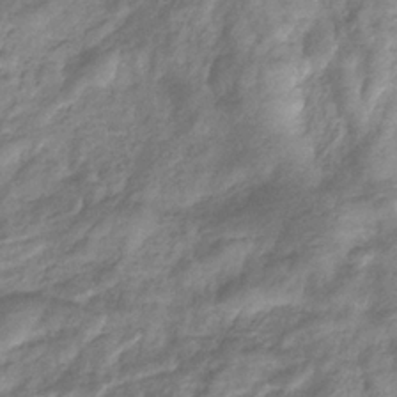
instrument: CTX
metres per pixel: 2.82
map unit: eHb
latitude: -33.0676
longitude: 73.5210
